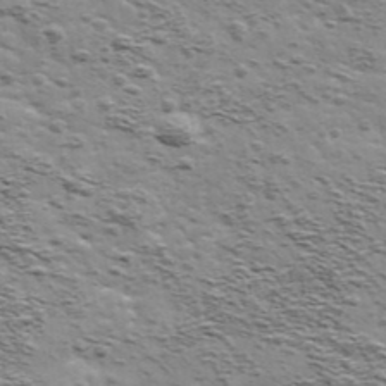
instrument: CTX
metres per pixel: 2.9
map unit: Ave
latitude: 41.8394
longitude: -109.3481
